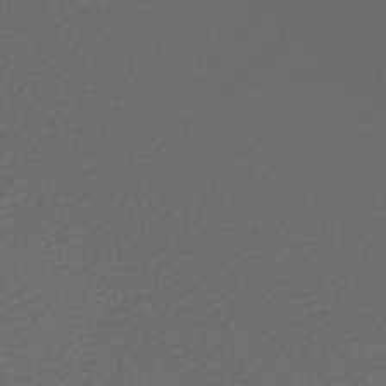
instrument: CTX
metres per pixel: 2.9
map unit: lHb
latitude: -42.5384
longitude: 70.0850
